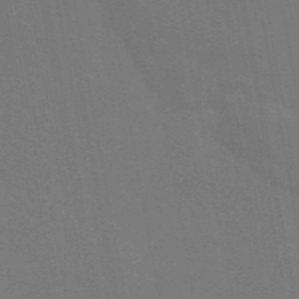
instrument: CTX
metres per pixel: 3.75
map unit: eAb
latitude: 45.8772
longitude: 121.7099
